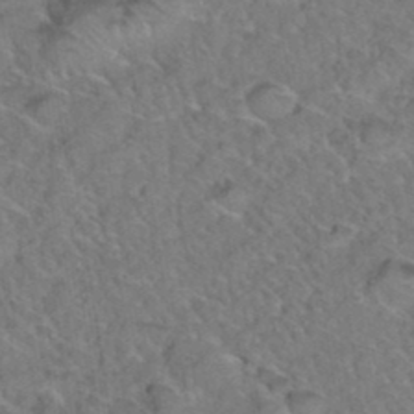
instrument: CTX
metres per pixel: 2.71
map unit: Hto
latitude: 35.9339
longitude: -48.6113
